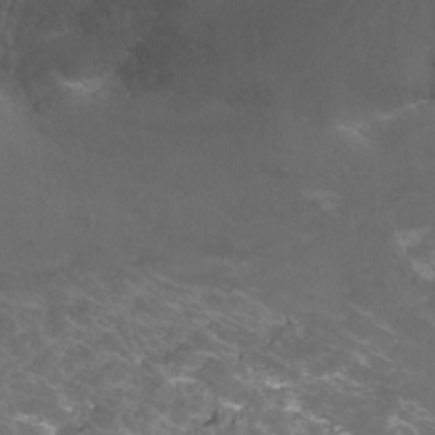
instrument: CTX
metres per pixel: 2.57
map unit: Nhu
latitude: -8.2361
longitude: -79.0081
